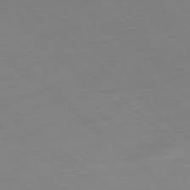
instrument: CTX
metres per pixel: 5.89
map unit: Ap
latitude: -78.6329
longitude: -61.1781
